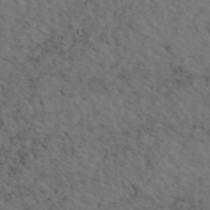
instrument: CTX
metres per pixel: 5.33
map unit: eAb
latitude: 46.4790
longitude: 118.5763
